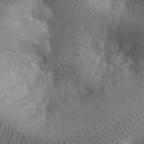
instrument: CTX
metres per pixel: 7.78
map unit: eHh
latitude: 31.2159
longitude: -67.8205
